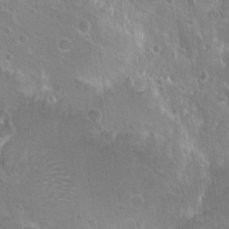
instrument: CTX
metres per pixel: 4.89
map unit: Nhu
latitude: 17.1592
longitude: -32.7435
